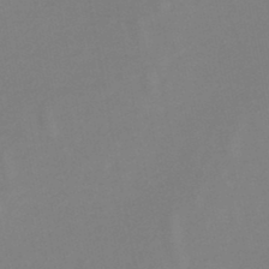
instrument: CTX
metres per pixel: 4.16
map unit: lHb
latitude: -45.8989
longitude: 74.8786
